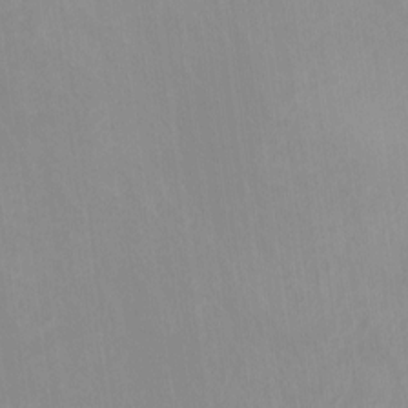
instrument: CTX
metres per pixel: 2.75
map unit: Htu
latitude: -4.4251
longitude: -88.2712
